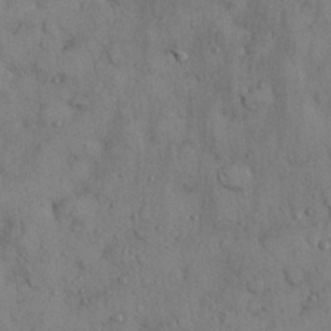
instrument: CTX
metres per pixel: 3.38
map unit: Nhu
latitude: 28.5546
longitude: -71.0647
